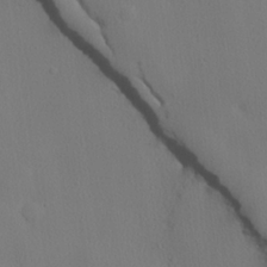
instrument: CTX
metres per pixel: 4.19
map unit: lHvf
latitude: 21.7450
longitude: 142.0661
